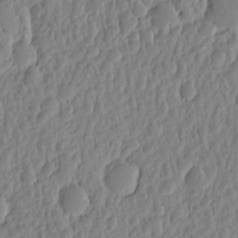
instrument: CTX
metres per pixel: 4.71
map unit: eHh
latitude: -1.6155
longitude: 14.7275
